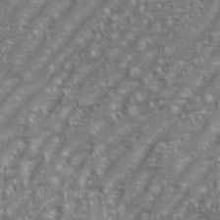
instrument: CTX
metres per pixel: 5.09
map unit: eHh
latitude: 35.4237
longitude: -133.9906
